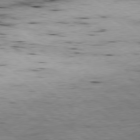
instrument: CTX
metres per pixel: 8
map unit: Ap
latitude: -78.7841
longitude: -91.0458
